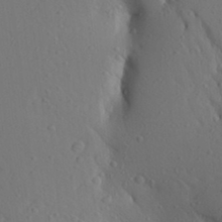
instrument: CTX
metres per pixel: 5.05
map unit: Aa
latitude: 26.0633
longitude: -149.1025
